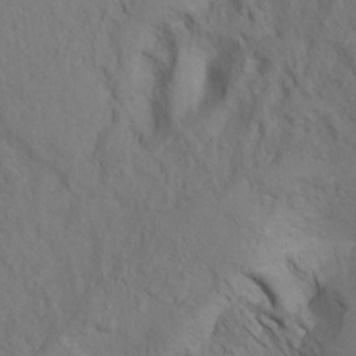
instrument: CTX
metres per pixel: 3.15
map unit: Ht
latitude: 5.4426
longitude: -29.8016
